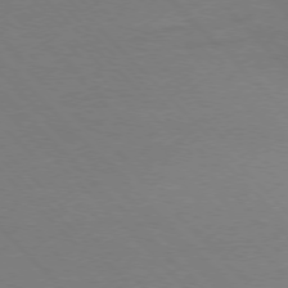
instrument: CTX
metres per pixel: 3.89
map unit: Ap
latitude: -77.3132
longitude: -69.6883
